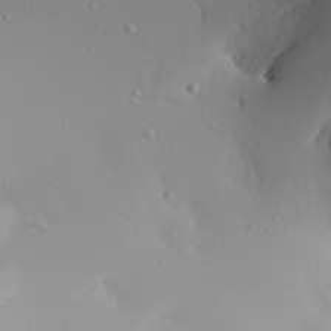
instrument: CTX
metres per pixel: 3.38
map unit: Aa
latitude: 22.2900
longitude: -145.9717
